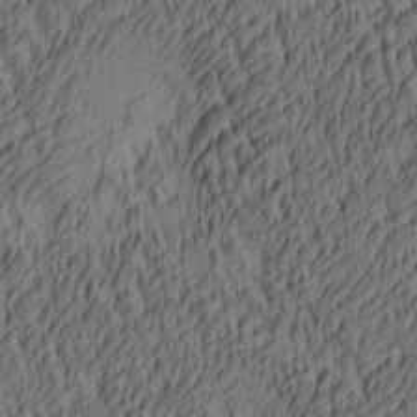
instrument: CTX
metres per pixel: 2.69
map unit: lAa
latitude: 4.2711
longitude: -115.3670
